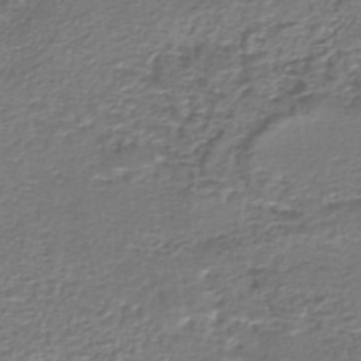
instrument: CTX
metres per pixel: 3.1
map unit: HNhu
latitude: -46.8597
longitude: 103.8989
